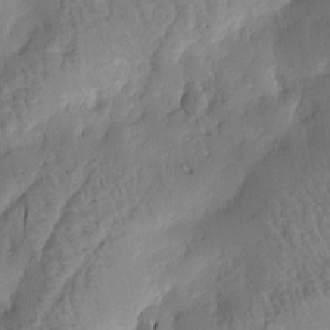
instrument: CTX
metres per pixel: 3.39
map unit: Htu
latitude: -2.2550
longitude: -176.6112
